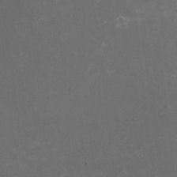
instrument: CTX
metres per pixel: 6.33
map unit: HNhu
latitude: -1.8423
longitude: -4.1956
